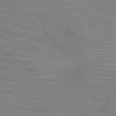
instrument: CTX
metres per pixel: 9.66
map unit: HNb
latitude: -46.5573
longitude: -43.9339
